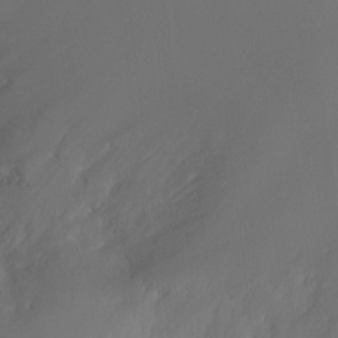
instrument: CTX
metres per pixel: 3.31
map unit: Ht
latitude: -3.7477
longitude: -16.5735
